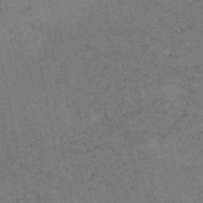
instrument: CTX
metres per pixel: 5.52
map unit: HNhu
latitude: -47.5966
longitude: 27.8611
